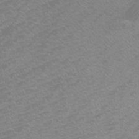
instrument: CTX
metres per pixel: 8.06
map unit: Htu
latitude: -11.2376
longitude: -71.8583
